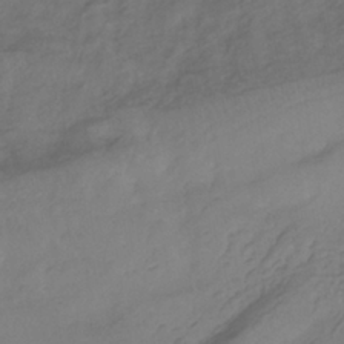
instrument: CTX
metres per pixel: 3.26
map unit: ANa
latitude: -38.4062
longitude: 94.7463
